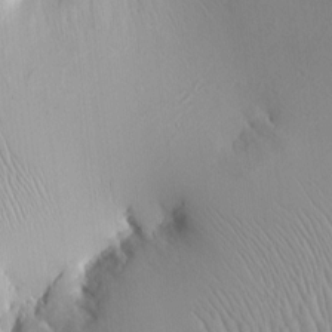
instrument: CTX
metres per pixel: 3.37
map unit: eHh
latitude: -1.8612
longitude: 16.1228
